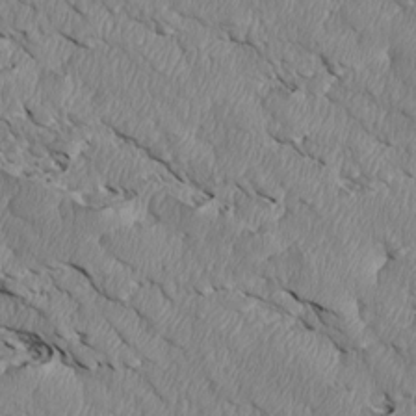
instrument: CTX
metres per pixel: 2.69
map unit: Htu
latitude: 3.5560
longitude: 152.7274
